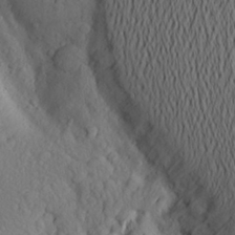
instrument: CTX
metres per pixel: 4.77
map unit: Aa
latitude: 25.2537
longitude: -147.3482
